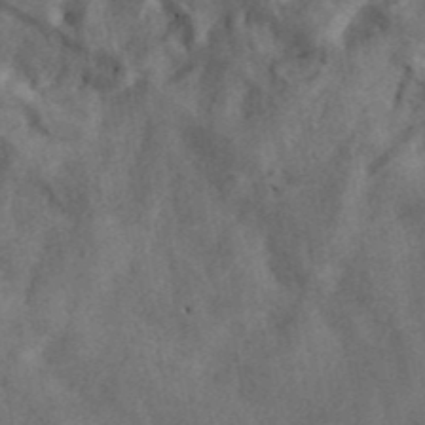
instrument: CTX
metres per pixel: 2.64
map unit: ANa
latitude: 40.2900
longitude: 18.3117
